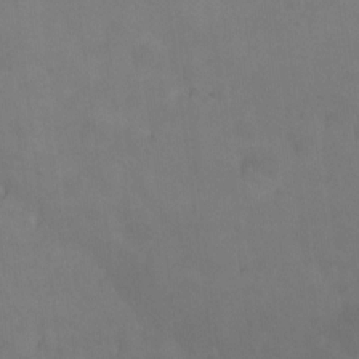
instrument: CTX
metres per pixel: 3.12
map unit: Ht
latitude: -10.7463
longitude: -39.4615
